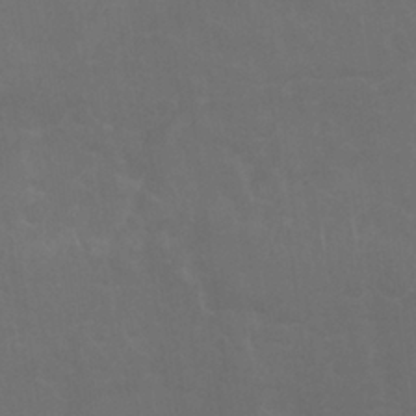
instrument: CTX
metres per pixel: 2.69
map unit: Nhu
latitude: 26.6491
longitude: -54.1200
